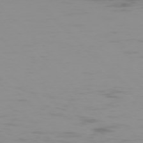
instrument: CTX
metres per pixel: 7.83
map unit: Ap
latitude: -76.4440
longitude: -75.0081
